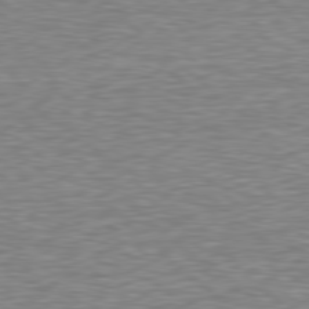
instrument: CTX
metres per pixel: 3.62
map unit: Hpe
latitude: 78.5546
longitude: -123.2726
